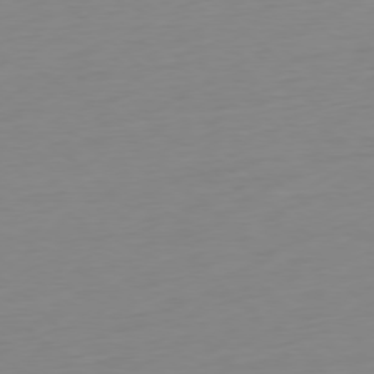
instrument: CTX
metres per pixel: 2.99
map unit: Ap
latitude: -77.8422
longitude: -77.5371
